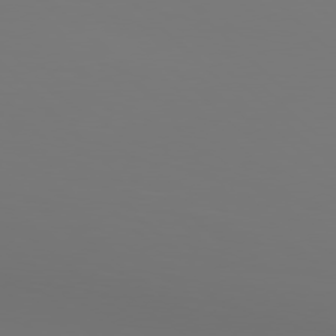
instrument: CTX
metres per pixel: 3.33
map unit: Hpe
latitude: 77.4048
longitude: -134.5923
